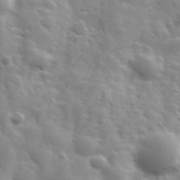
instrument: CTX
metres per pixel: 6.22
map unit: Hve
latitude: 31.4049
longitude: 150.2550
